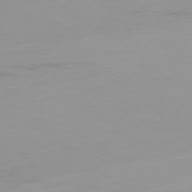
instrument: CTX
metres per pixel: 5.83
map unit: Ap
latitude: -79.3887
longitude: -94.8002
